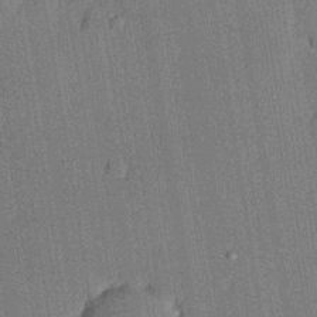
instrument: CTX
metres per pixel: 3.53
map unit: lHvf
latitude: 20.5924
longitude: 144.7652
